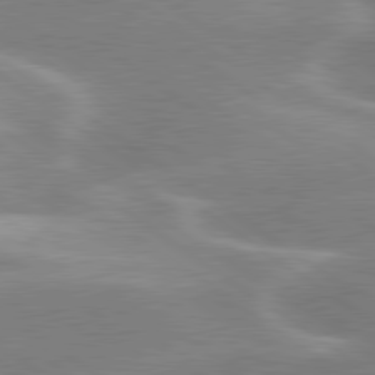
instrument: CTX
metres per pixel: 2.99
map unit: lApd
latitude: 80.2711
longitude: -119.8394
